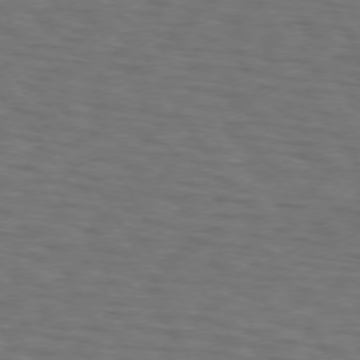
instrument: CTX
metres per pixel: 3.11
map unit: lApd
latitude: 72.9325
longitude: -73.8017
